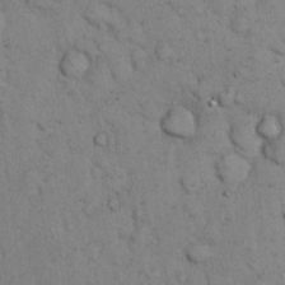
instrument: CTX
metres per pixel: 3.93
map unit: eHh
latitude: 15.0081
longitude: -63.8584
